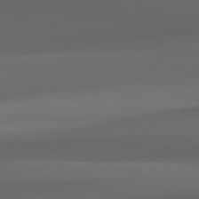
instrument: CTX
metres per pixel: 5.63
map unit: lApd
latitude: 82.3089
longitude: 142.9919
